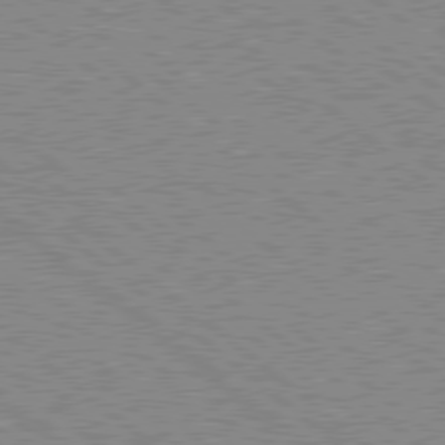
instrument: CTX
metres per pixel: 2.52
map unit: Hpe
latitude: 78.7058
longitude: -168.1578
